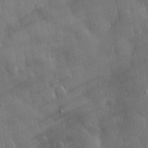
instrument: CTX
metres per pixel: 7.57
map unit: eHh
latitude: 30.1956
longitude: -78.9892
